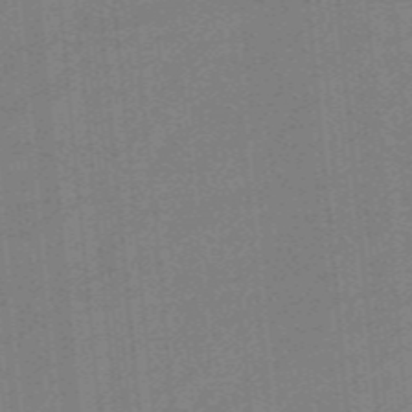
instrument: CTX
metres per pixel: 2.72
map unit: eHb
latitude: -44.5196
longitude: 87.8800
